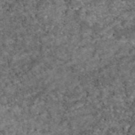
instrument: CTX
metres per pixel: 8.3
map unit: eAb
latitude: 47.2159
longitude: 118.1417
